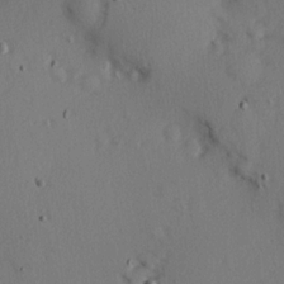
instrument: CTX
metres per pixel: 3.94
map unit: Hve
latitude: 14.1200
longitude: -90.2334
